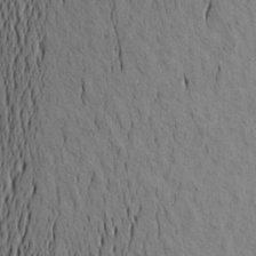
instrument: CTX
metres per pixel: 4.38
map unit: Aa
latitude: 20.5924
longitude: -144.3845
